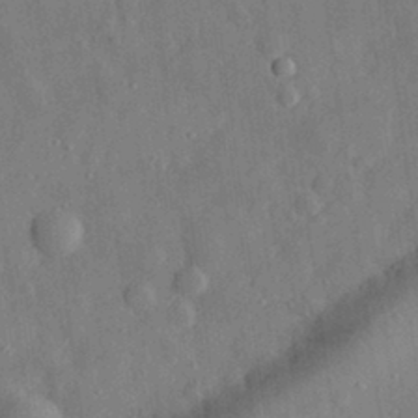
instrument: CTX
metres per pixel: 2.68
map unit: eHh
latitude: 29.6316
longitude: -76.9324
